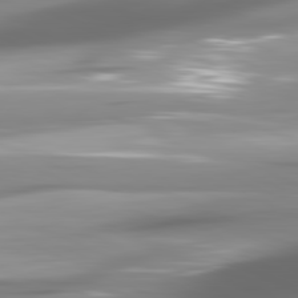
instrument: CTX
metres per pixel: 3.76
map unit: lApd
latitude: 81.6316
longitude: -146.3657
